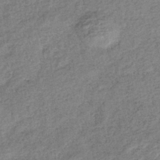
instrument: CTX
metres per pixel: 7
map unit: lHb
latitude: -40.0850
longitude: 71.2943
